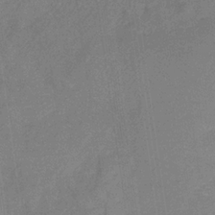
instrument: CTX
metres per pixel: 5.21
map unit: HNb
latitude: -32.7841
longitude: 57.2187
